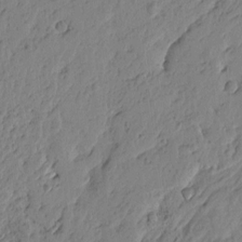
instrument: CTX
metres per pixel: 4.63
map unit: Htu
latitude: -4.7841
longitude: -179.8773
